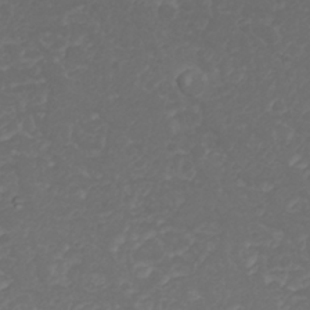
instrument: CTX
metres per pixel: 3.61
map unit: Nhu
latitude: 26.1956
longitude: -64.2711
